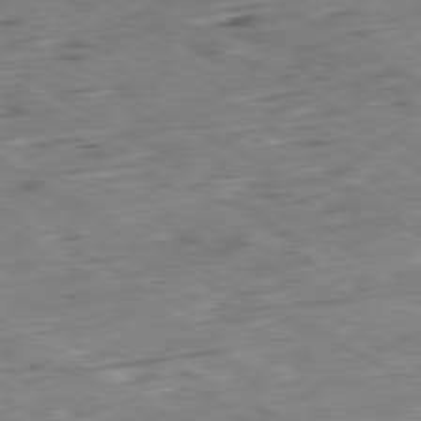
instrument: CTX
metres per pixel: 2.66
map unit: Ap
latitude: -80.4629
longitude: -83.9906
